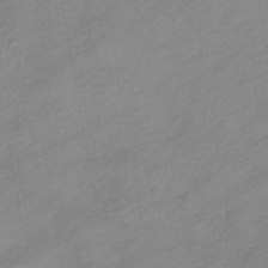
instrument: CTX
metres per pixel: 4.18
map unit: eHb
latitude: -39.4266
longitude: 82.3306
